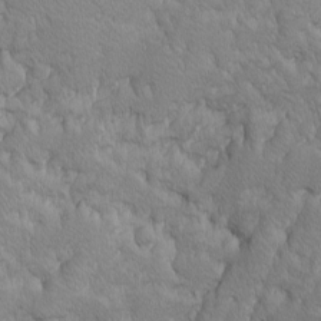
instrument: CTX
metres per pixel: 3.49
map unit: Ave
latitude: -10.0283
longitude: -117.1970
